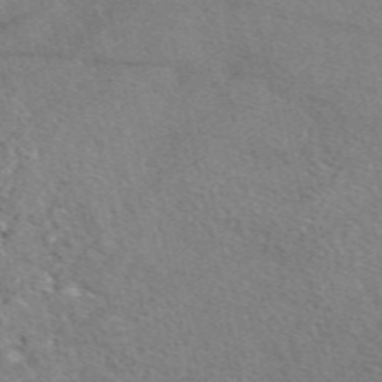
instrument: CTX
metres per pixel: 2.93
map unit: eAb
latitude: 50.0444
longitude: 113.0676
